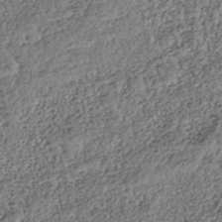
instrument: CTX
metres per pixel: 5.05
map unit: HNhu
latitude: -39.5966
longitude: 107.4266
